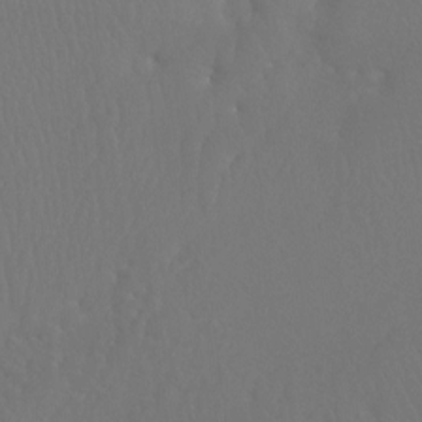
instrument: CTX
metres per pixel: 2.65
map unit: Ht
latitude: -7.0864
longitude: -32.1578
